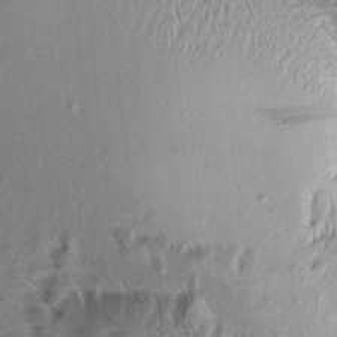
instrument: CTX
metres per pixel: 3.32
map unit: Aa
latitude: 9.3104
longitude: -141.1403
